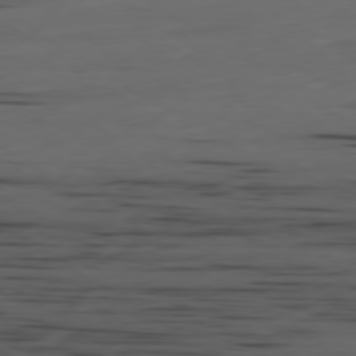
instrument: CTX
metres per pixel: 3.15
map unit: Ap
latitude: -79.8044
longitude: -62.1200
